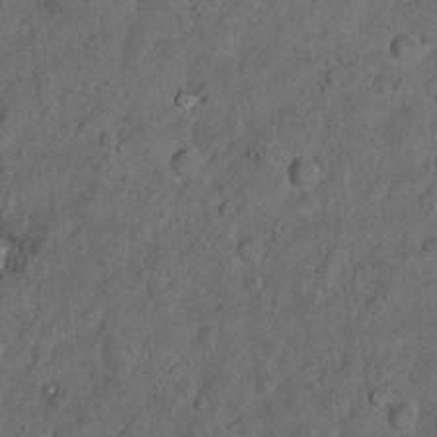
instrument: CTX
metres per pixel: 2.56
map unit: Nhu
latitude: 10.1011
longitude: -24.2900
